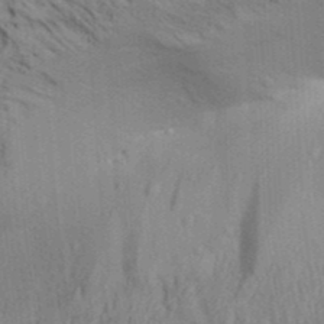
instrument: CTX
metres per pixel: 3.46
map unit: Aa
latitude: 32.1011
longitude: -135.5938
